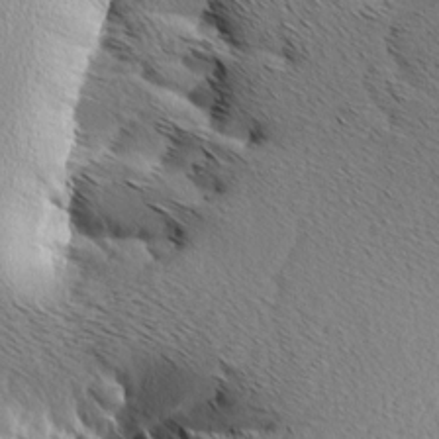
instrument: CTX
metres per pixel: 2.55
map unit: Aa
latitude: 7.4615
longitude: -137.8961
